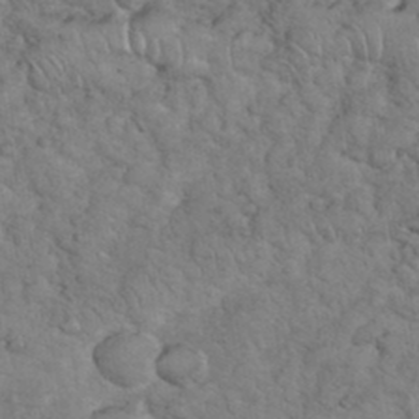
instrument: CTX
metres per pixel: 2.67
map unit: eHh
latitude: 35.1214
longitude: -65.2159
